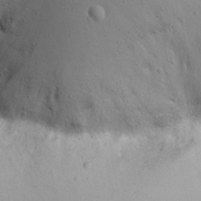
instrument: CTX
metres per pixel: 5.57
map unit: eHh
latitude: 20.9514
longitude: -72.1200
